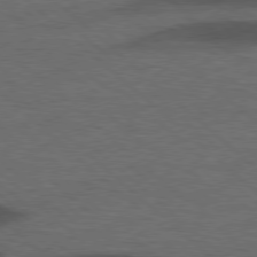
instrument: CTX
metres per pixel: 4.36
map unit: lApd
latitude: 77.5371
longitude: -58.4412
